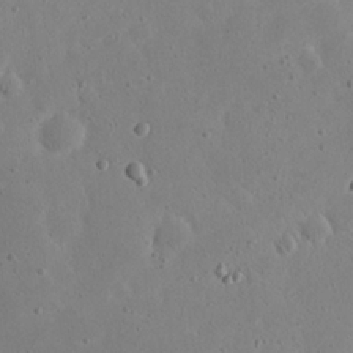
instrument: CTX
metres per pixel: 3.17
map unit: eHh
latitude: 21.5560
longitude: -68.7057
